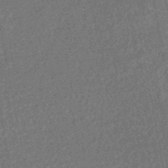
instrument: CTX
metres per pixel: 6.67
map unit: HNhu
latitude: -45.8989
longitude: 99.7477
